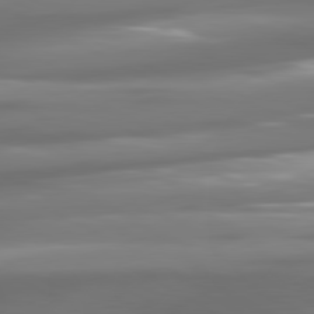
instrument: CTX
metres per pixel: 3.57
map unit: lApd
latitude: 80.7624
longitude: -139.0458
